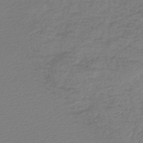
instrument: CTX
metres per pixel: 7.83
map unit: lHb
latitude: -45.8045
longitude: 68.5951
